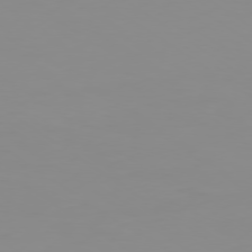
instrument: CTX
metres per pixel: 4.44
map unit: Ap
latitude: -79.2187
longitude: -94.2523
